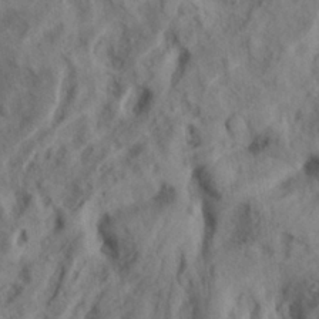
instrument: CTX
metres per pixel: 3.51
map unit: lAa
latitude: 22.3278
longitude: -137.7261
